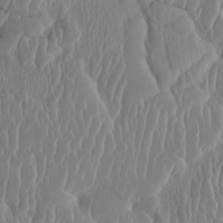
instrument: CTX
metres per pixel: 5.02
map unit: HNhu
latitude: 3.5371
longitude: -5.8394
